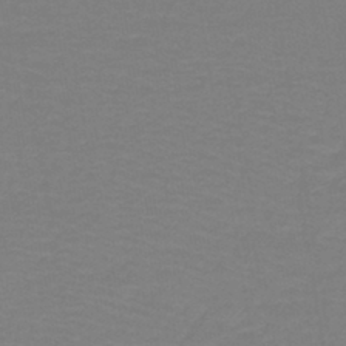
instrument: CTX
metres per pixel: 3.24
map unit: lHb
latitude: -42.2172
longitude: 52.7463
